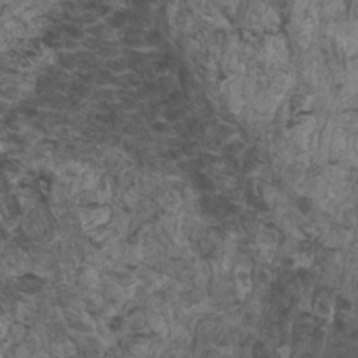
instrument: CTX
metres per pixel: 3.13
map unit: HNhu
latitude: -1.1998
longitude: 13.8422
